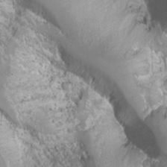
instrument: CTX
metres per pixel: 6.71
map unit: Nhu
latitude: -9.7666
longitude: -69.4804
